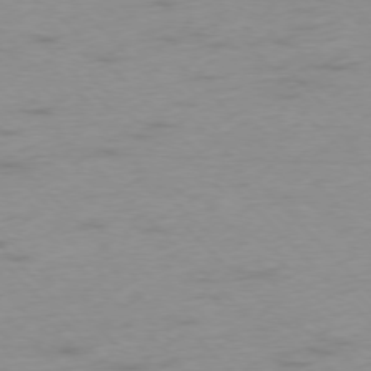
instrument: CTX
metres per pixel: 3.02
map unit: Ap
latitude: -76.7085
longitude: -65.1781
